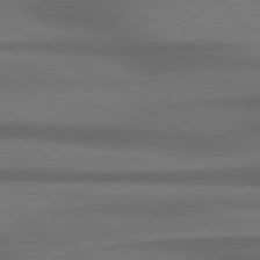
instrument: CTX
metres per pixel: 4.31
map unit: Hpe
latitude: 79.1026
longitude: -123.0836
